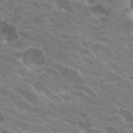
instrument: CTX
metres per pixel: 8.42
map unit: Hto
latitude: 24.4601
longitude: -38.5924
